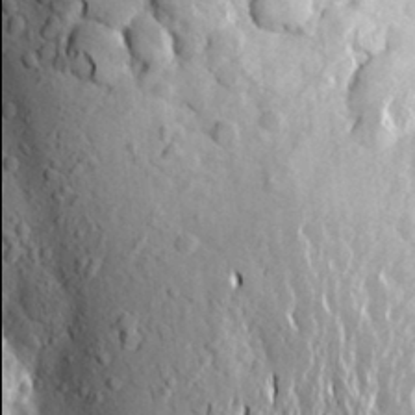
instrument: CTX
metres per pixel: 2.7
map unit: Aa
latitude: 20.2523
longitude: -149.9906
